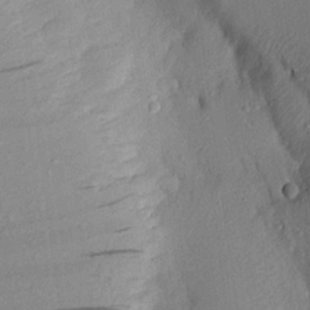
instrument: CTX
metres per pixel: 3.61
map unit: Aa
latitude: 19.2348
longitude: -143.2915
